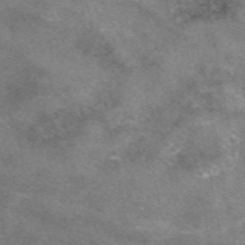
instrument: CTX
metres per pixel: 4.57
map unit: eAb
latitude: 47.6127
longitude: 125.1809
